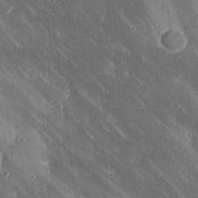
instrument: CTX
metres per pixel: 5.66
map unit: lHvf
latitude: 20.1578
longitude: -115.2914
